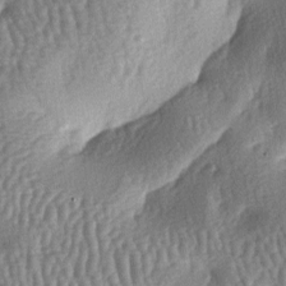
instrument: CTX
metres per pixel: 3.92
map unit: lAa
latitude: -6.9730
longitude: -128.0822
